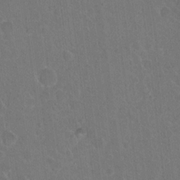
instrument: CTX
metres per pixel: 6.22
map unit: Hto
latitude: 17.8583
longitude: -39.9528
